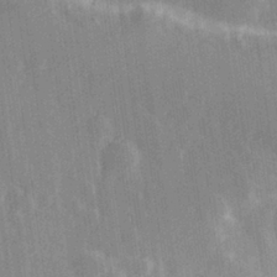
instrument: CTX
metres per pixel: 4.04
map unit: Hve
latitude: 28.1955
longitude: 147.4643
